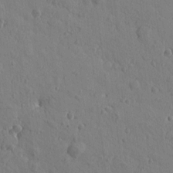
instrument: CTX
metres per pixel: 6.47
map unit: Htu
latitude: -0.5385
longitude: -175.8017
